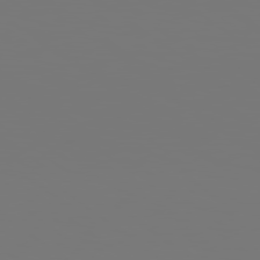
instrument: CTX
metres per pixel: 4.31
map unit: Hpe
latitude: 78.9136
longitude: -139.3293
